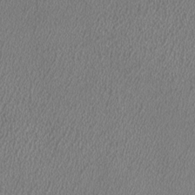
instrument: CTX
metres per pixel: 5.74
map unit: HNhu
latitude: -1.1054
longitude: -0.2522
